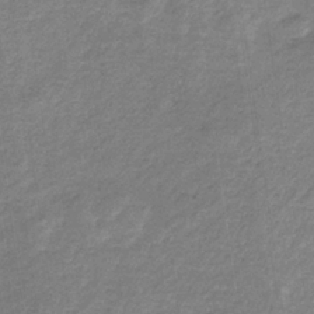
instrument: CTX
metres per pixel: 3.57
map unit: HNb
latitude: -33.0676
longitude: 59.8422
